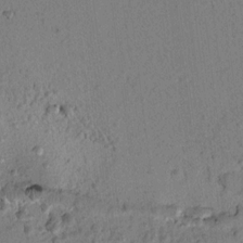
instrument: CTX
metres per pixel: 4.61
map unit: lAvf
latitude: 8.0822
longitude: 165.3699
